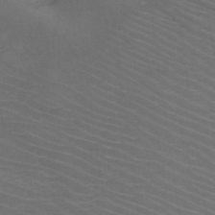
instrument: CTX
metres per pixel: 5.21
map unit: HNb
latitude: -48.9731
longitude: -45.4615
